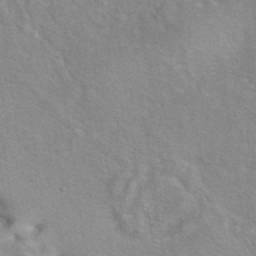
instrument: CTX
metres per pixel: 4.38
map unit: eAb
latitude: 40.7435
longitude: 103.5021
